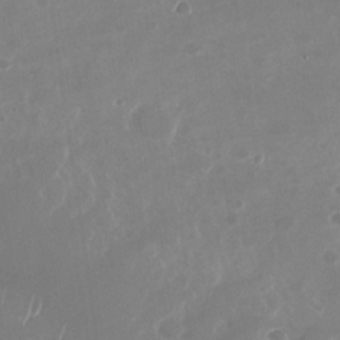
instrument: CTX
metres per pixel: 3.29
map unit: Nhu
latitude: -28.5952
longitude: -70.4223
